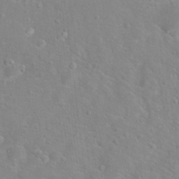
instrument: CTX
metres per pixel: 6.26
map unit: Hto
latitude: 16.6302
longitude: -42.1200
